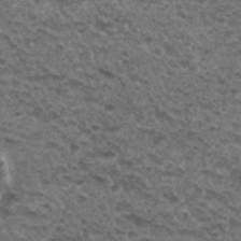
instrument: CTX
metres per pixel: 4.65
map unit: Hto
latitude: 32.2900
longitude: -48.1011
